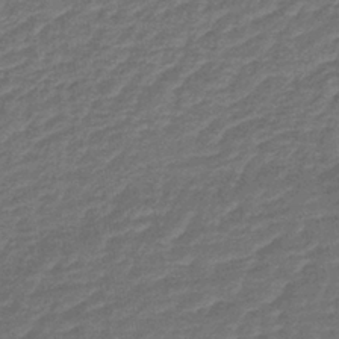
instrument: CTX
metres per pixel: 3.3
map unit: lHb
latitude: -38.1039
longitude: 57.0486
